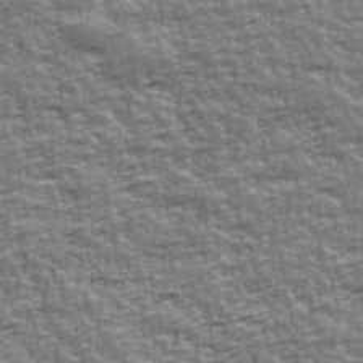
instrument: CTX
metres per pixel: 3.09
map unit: Ave
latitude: 42.1767
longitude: -112.6679
